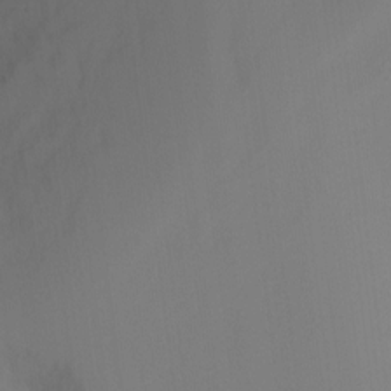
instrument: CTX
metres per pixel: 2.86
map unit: Ht
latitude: -3.0108
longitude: -27.7828
